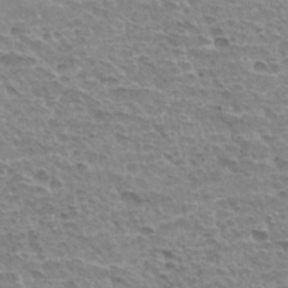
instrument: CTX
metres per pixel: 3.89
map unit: Hto
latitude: 33.3671
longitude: -44.8380
